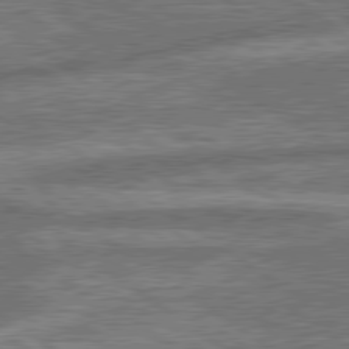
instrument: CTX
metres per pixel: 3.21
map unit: lApd
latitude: 79.9906
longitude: -170.8758
